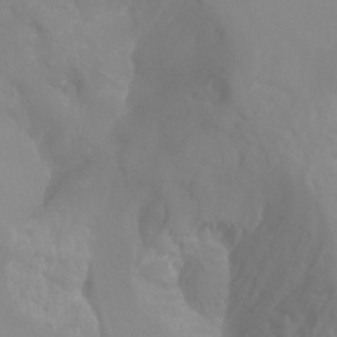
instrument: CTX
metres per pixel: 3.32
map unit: Nhu
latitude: -13.5966
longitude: -59.9339
